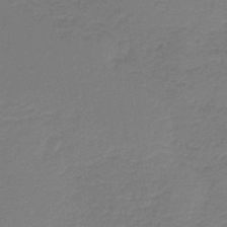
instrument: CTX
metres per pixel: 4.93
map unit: HNb
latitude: -38.0850
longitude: 55.3132
